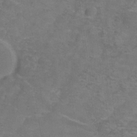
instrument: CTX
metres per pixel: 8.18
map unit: Hve
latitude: -33.8045
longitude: 91.2754
